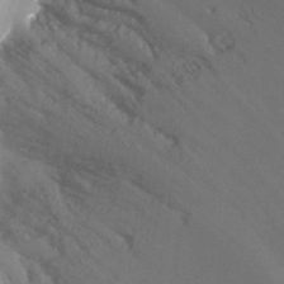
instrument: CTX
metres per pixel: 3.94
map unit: Nhu
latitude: -13.2943
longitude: -65.9717
